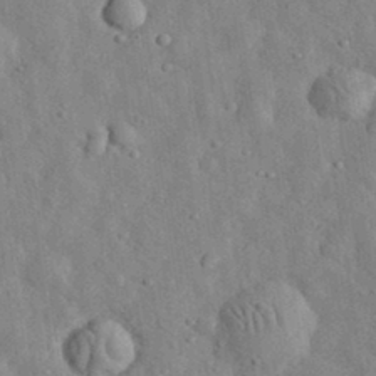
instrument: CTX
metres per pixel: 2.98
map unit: eHh
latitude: 33.0458
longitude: -77.7449
